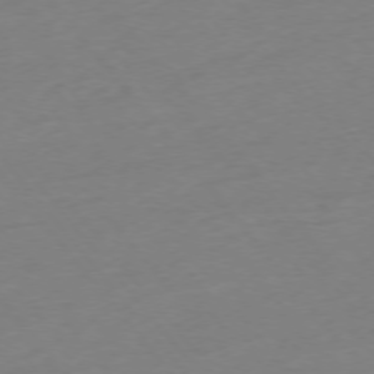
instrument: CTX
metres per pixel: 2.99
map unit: Hpe
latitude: -75.8234
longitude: -12.3090
